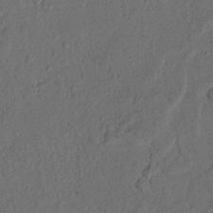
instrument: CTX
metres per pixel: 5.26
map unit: Nhu
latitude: 18.1011
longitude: -77.5182
